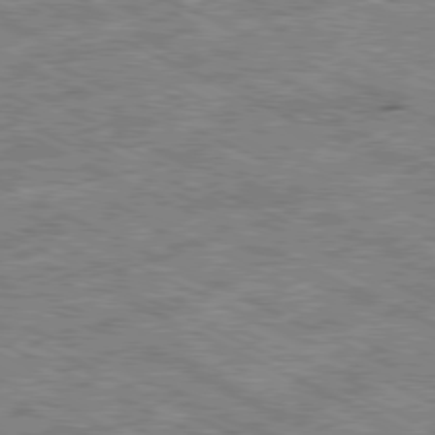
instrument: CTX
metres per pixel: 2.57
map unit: Ap
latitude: -79.8800
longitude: -67.2537
